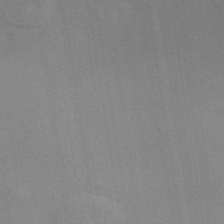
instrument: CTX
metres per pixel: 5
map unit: eAb
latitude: 43.1781
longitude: 112.3306
